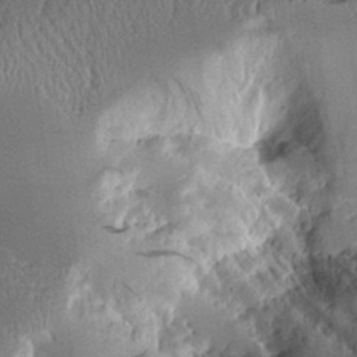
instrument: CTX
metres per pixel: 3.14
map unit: Aa
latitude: 10.4412
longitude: -126.1389
